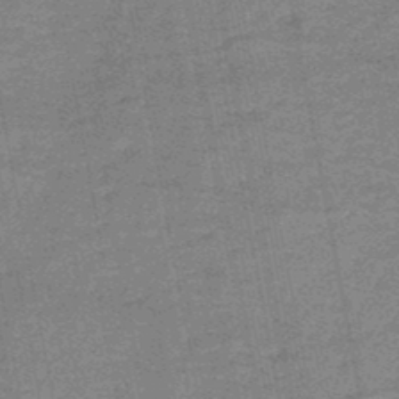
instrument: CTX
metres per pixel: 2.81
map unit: HNb
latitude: -47.3131
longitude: -36.2712
